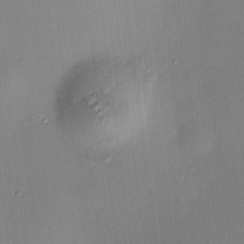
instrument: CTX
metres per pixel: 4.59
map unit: HNhu
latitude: 9.7639
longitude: 11.2565
